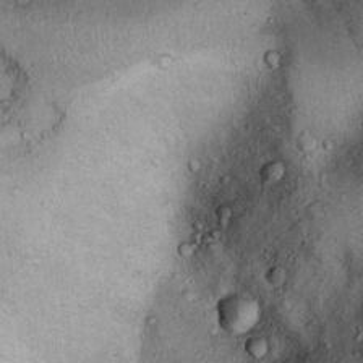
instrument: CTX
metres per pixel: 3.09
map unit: Ht
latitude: 13.3293
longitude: -40.4412
